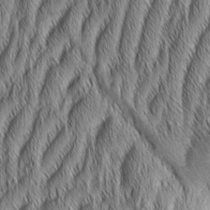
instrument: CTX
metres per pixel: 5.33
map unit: Aa
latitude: 6.9703
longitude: -130.8947
